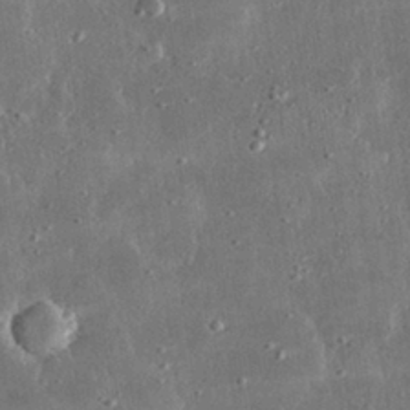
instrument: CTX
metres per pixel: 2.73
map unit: lHvf
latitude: 31.3293
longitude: -91.3482
